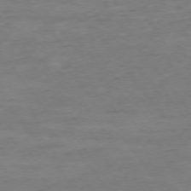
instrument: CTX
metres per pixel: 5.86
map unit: Ap
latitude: -75.4644
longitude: -84.9703
